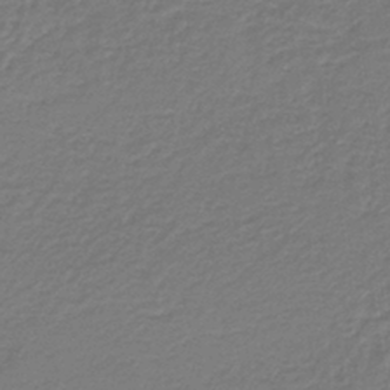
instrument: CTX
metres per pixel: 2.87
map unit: HNb
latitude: -38.3118
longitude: 55.3132
